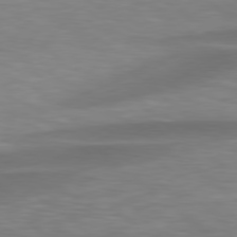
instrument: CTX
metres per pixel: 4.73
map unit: Hpe
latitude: 79.1781
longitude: -129.0458
